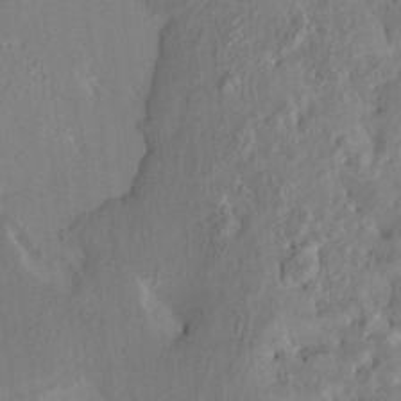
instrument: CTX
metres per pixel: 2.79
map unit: HNhu
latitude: 7.8394
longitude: -3.5371
